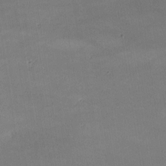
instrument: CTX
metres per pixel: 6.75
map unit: lHvf
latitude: -10.0850
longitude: -101.8583
